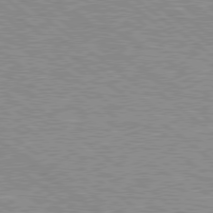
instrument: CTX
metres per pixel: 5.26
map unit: Hpe
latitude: 78.7435
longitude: -156.5734
